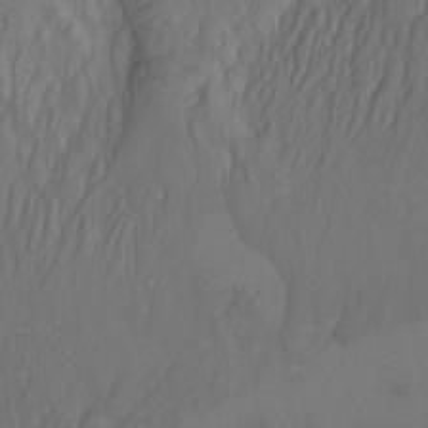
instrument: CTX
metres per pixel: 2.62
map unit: Htu
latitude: -7.4076
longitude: -68.8380
